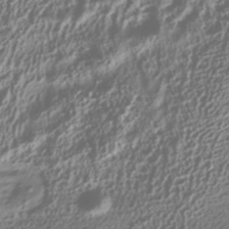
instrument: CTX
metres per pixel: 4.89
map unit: HNhu
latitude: -40.8408
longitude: 101.9178
